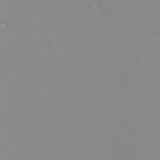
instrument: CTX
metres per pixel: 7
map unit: Hto
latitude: 7.2159
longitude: -31.0837
